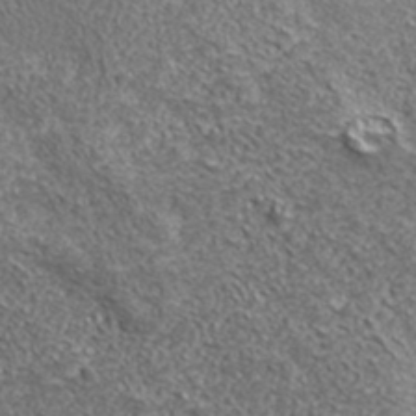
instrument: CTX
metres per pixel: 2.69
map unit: ANa
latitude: 40.0822
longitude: -90.6868
